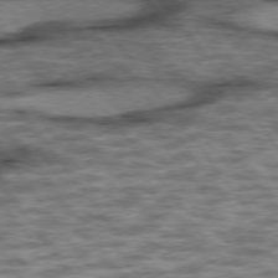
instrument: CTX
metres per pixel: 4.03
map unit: lApd
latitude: 75.7072
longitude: -48.3278
